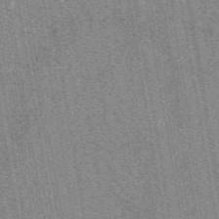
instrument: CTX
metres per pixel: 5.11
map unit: eAb
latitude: 48.7813
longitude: 109.1809
